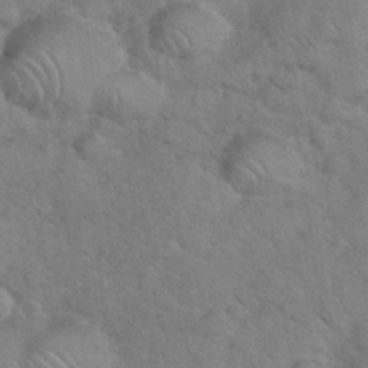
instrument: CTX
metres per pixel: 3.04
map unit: eHh
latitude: 36.9514
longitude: -64.6301
